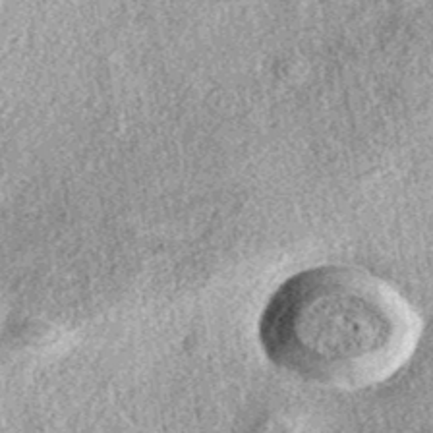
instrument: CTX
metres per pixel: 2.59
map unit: eAb
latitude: 38.6490
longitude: 106.5951
